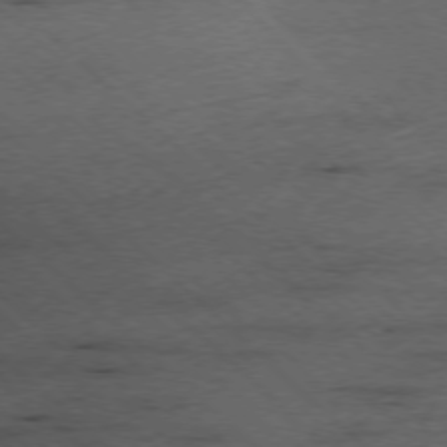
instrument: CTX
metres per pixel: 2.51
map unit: Ap
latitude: -77.2376
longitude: -86.3845
